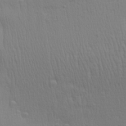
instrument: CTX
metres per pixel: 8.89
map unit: Aa
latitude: 28.4412
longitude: -138.9892
